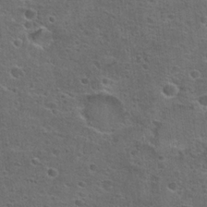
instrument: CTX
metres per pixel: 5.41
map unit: Hto
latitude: 22.1956
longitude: -45.4237
